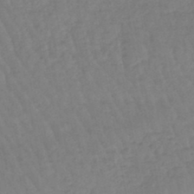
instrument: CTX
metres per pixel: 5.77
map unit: eHb
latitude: -45.8045
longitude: 80.5763
